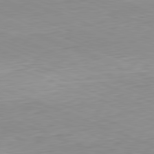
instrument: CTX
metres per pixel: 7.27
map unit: Hpe
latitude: -82.1984
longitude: 14.2551
